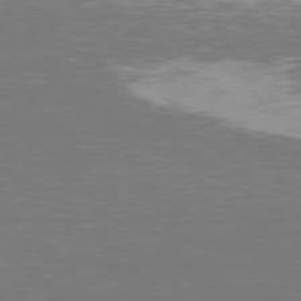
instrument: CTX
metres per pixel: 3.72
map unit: Hpe
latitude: 76.7813
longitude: -170.4790
